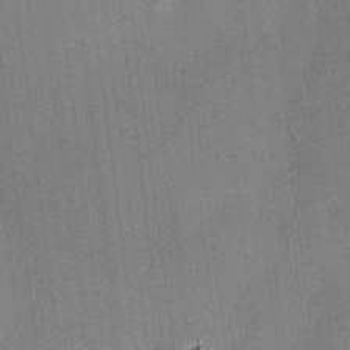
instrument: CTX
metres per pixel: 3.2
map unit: HNhu
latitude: 12.3845
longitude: 9.5210
